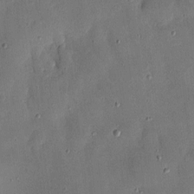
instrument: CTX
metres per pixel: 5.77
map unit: eHh
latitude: 4.7435
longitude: -71.2348
